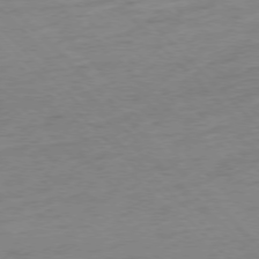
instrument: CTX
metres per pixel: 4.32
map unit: Ap
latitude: -76.7274
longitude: -63.0648
